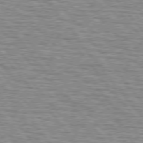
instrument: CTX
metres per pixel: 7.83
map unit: lApd
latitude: 75.4804
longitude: -76.1766
